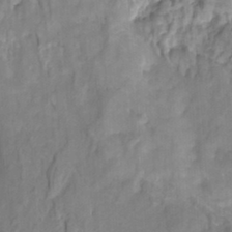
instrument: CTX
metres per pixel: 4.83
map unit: HNhu
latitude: -27.7288
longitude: 74.6141
